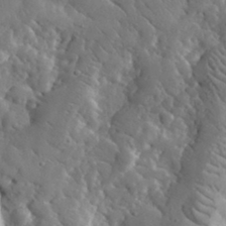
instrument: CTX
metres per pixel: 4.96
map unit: lHvf
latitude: 34.5923
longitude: -86.3656
